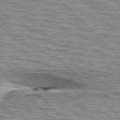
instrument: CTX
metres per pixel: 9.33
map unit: lApd
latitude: 76.5545
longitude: -58.5546
